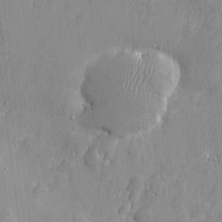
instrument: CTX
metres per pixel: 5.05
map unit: Htu
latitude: -6.8219
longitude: 175.6532
